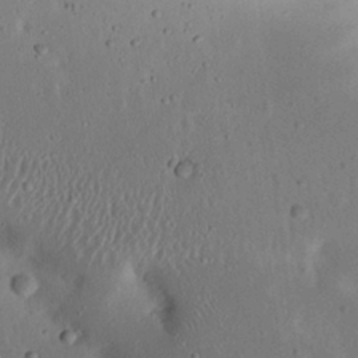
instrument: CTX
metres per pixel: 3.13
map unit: Nhu
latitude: 23.1781
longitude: -70.9325
